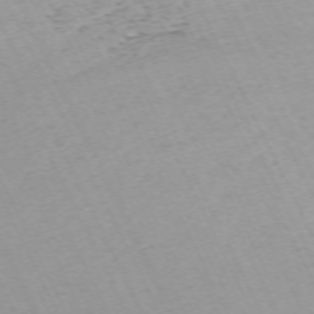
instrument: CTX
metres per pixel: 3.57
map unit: Hpe
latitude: -70.6141
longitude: 15.2943
